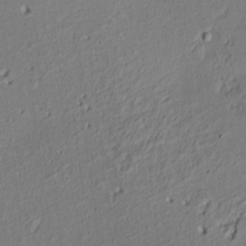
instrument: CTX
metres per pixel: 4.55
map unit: Nve
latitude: -7.1809
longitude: 174.0472
